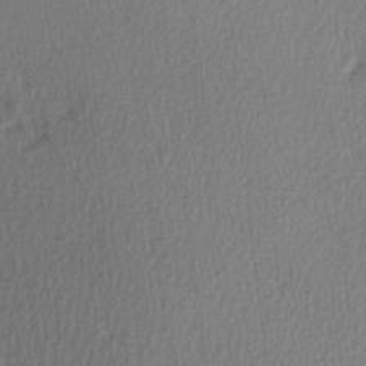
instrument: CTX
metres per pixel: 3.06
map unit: Ave
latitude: 2.7246
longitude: -110.4601
